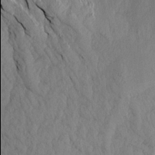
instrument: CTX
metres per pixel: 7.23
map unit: Aa
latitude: 16.6302
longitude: -145.9906
